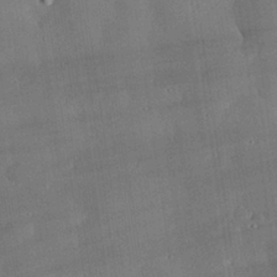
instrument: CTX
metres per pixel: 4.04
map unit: eHh
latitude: 30.0255
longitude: -82.0633
